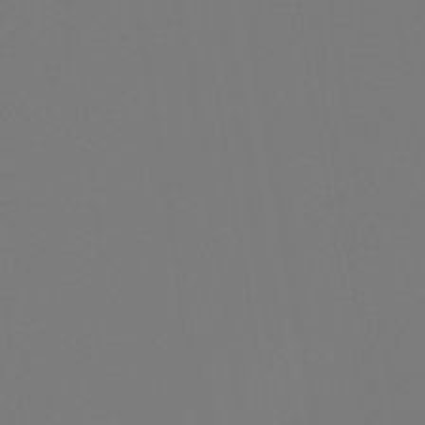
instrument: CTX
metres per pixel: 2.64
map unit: eHb
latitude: -50.9164
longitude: 74.5196
